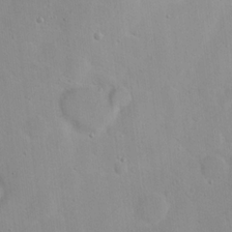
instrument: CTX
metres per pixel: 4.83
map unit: Hto
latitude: 16.8569
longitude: -39.3104
